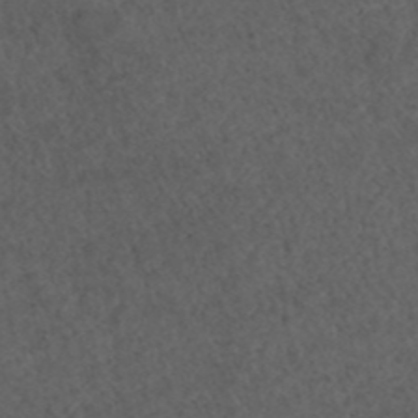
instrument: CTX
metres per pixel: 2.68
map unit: ANa
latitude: 42.8380
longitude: 28.0850
